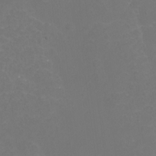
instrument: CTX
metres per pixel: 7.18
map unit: Nhu
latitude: -11.9367
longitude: -34.6490
